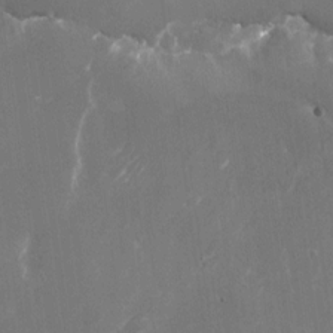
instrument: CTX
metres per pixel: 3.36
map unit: Nhu
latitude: -23.5021
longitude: -72.2901
